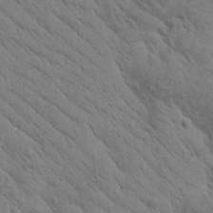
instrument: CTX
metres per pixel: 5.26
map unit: Htu
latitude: 0.4790
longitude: 174.9352
